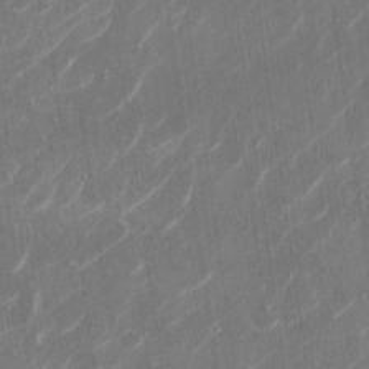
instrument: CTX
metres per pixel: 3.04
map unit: Nhu
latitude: -29.5399
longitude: -71.2159
